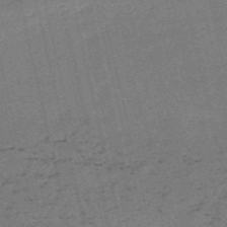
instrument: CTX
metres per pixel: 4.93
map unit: HNb
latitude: -55.1431
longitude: -42.6113
